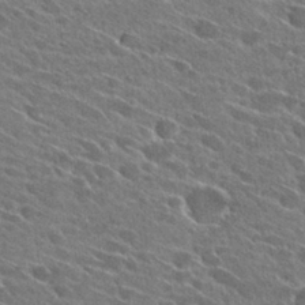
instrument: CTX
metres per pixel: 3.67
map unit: Hto
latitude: 27.6505
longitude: -42.9892
